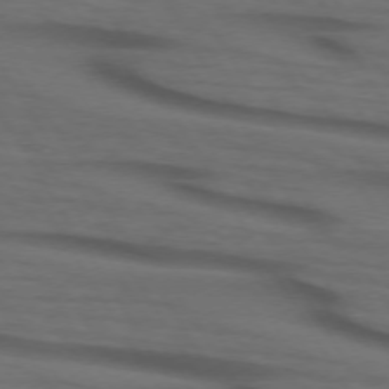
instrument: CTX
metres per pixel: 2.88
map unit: lApd
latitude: 73.4049
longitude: -74.1578
